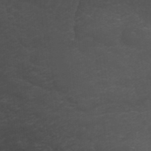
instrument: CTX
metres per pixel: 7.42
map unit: ANa
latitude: 41.2536
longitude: 53.4265
